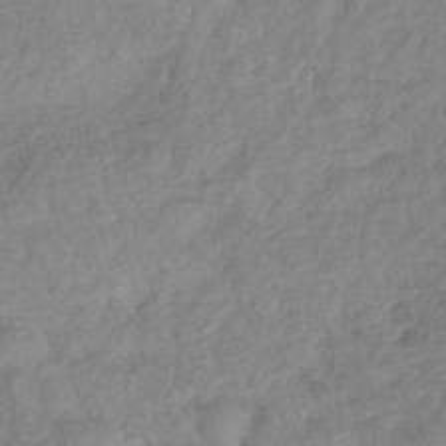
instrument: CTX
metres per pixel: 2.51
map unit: lHb
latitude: -40.1606
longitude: 69.0108
